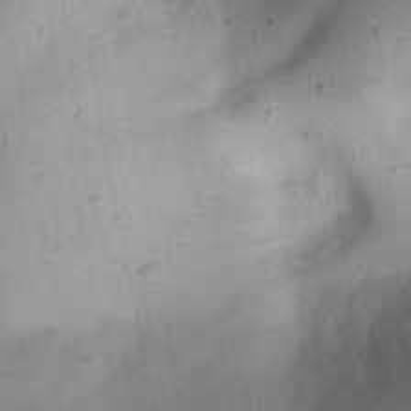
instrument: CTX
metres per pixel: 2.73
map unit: Nhu
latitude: 23.1970
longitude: -70.8569
